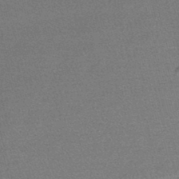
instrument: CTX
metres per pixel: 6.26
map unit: lHb
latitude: -43.7855
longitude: 56.0661
